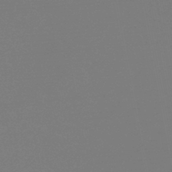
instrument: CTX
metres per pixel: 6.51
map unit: HNb
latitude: -47.0486
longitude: 57.4076
